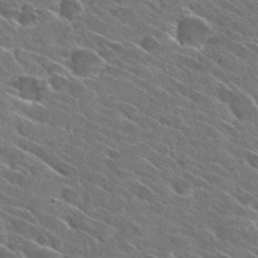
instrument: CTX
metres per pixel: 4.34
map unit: Hto
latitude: 29.1025
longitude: -43.4238
